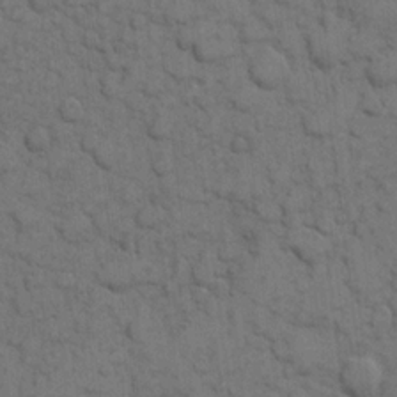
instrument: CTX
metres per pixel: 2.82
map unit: eHh
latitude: 7.9717
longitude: -65.1403
